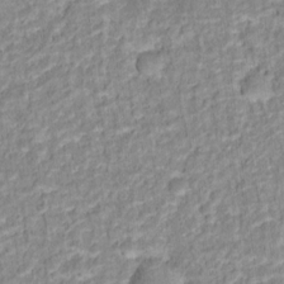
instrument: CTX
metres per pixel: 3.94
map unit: Hto
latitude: 16.3278
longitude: -37.0270
